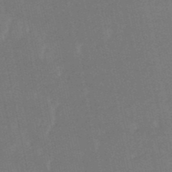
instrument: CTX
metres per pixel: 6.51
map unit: eHb
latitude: -50.6518
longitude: 73.0864
